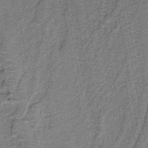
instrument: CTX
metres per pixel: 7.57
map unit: lHb
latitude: -39.4832
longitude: 52.8785
